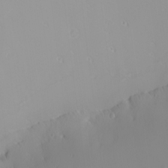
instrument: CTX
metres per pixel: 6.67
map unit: Nhu
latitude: -0.1228
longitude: -77.8205
